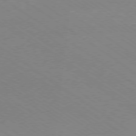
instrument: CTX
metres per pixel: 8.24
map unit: Ap
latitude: -78.5573
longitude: -84.8569
